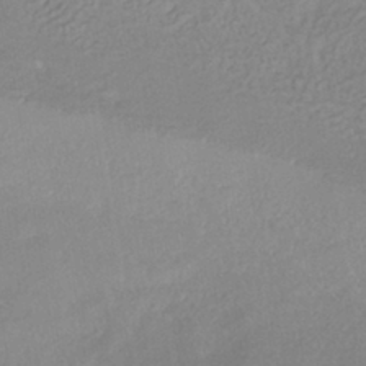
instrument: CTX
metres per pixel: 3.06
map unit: HNhu
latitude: -40.5385
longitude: 95.2565
